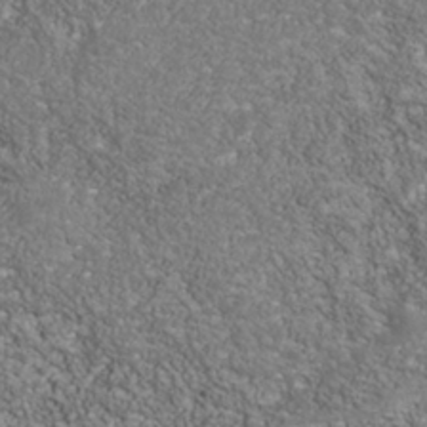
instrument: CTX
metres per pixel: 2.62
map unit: Nhu
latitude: -40.1795
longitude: -83.9150
